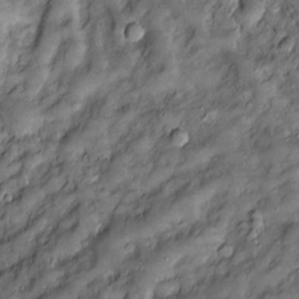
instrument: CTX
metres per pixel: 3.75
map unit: Htu
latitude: -7.1620
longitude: 159.6155
